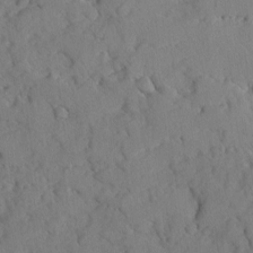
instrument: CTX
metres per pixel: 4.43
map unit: Ave
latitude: -0.5385
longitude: -110.7246
